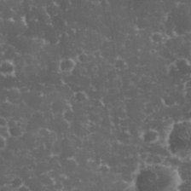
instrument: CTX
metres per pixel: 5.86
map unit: eHh
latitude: 33.1214
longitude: -62.1389
